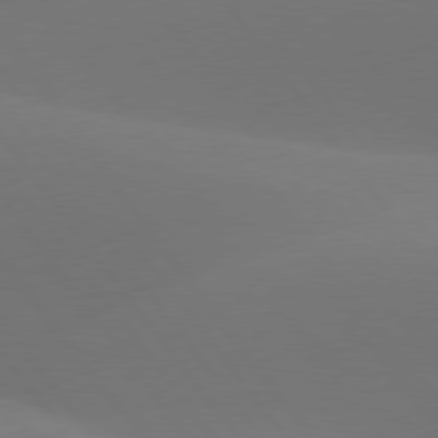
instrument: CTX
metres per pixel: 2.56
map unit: lApd
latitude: 77.6694
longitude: -52.1011
